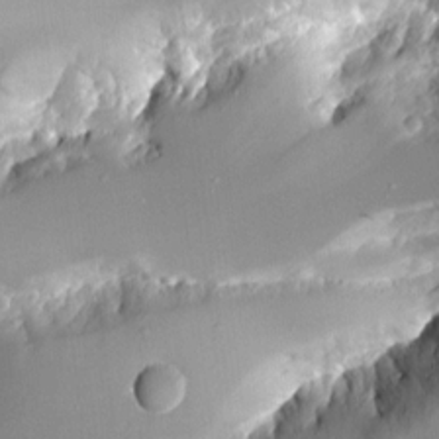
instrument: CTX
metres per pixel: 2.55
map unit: Aa
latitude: 12.2145
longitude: -126.5546
